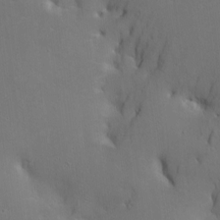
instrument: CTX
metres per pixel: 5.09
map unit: Htu
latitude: -6.2361
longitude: 144.8219
